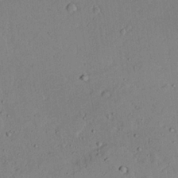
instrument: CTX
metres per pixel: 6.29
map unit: lAvf
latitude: 23.5560
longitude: -109.9528
